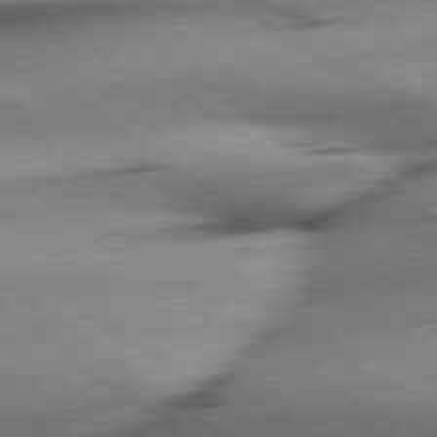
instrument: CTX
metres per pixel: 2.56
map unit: Hpe
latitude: 78.4979
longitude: -154.8947
